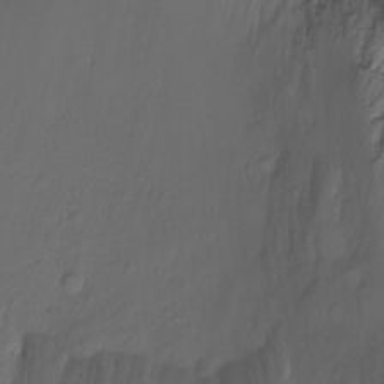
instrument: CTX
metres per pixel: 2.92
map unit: Ht
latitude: -7.5777
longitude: -20.3845
